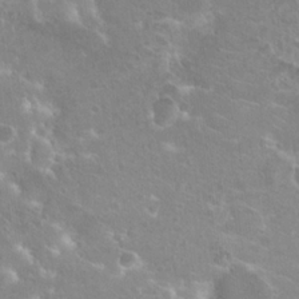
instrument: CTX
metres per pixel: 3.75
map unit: Hto
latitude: 20.4790
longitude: -40.3278
